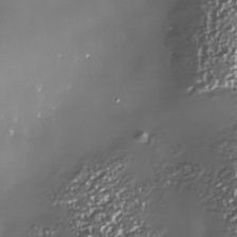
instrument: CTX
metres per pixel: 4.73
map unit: Nhe
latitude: -34.2550
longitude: -88.8380
